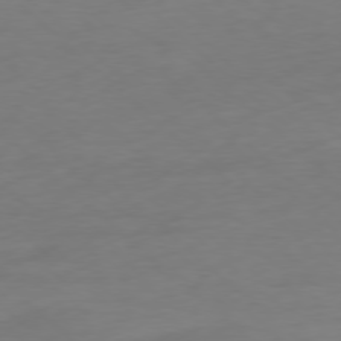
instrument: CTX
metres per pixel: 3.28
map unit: Ap
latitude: -78.4062
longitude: -67.6882
